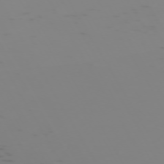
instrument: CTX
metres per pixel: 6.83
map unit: Hpe
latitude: -72.6707
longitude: 8.6140
